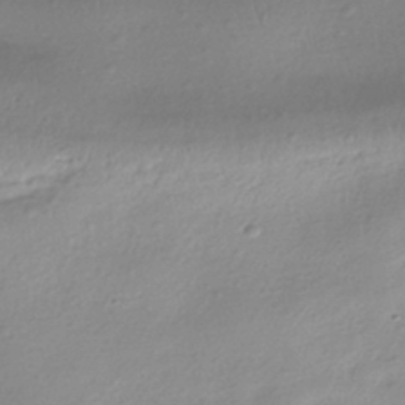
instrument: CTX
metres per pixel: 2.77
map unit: HNhu
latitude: -40.6140
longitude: 94.6896
